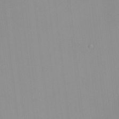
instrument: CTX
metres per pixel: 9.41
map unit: HNhu
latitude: 7.5560
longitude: 8.6896
